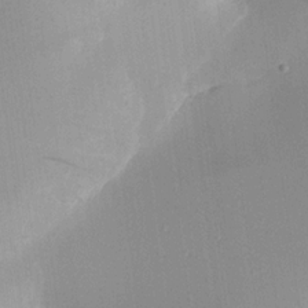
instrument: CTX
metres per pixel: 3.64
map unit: Ave
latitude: 18.5356
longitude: -140.5167
